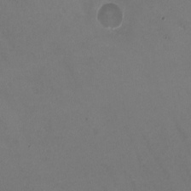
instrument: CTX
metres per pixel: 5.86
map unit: HNhu
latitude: -1.3321
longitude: -2.6679
